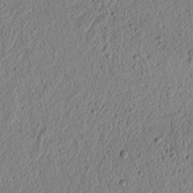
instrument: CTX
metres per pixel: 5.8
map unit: lAvf
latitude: 6.9514
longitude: 165.0865
